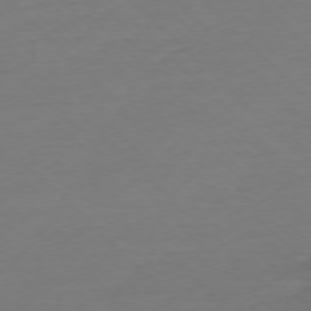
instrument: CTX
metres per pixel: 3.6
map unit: Ap
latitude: -76.8975
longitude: -91.9150
